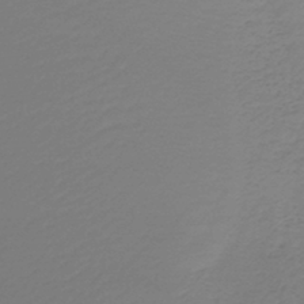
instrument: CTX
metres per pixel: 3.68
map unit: lHb
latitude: -43.1998
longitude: 62.6329
